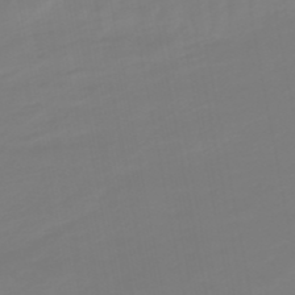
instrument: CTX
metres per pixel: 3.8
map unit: lHb
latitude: -49.1431
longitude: 82.4251
